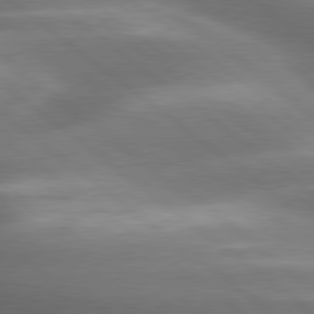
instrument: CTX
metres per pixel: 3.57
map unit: lApd
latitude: 79.5560
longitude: -118.0633
